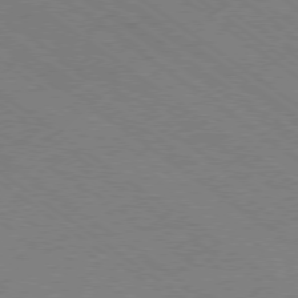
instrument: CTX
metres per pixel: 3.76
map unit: Ap
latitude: -79.0675
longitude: -82.8191
